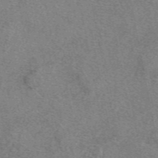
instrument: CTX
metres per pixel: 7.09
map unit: eAb
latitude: 49.1025
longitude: 109.6155
